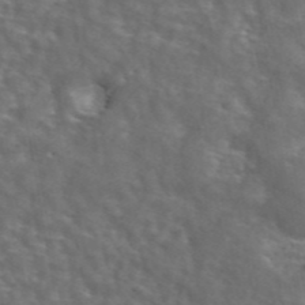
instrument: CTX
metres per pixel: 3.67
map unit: ANa
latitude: 44.8758
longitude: 28.5385
